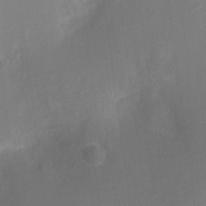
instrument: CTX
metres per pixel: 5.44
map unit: Ht
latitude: -11.8800
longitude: -23.7072
